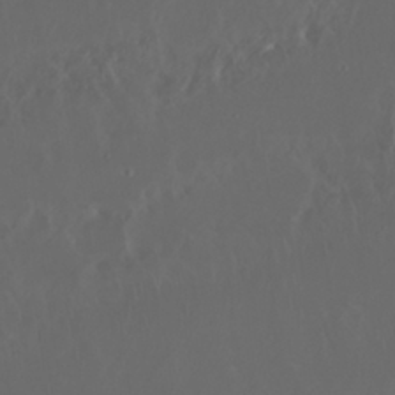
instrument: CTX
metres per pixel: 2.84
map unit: Nhu
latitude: 29.7260
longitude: -58.7246
